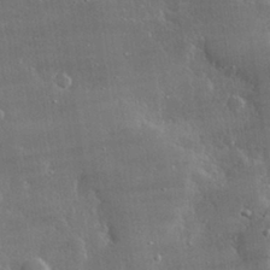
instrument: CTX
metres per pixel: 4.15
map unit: lHvf
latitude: 31.6316
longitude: -90.6679
